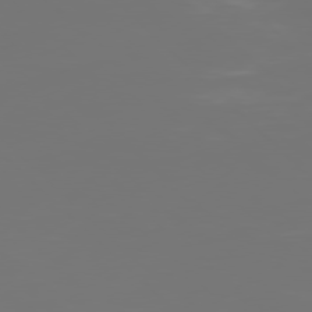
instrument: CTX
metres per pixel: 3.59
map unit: Hpe
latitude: 76.8002
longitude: -165.2159
